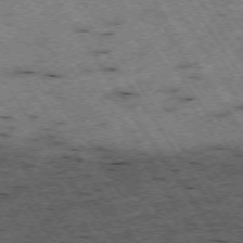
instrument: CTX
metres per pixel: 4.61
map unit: Hpe
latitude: -74.1417
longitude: 3.3509
